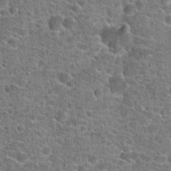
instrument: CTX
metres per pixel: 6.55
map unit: Hto
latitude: 21.1026
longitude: -44.0633
